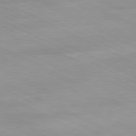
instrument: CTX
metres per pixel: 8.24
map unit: Ap
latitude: -81.1998
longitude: -92.2333
